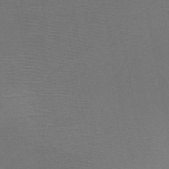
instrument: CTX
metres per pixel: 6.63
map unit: HNb
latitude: -47.3320
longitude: -40.1955
